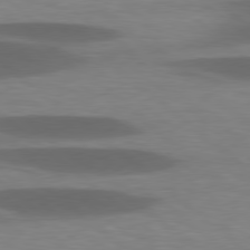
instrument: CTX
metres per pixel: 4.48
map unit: lApd
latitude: 78.5546
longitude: -48.1389
